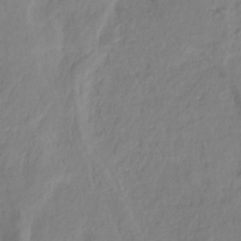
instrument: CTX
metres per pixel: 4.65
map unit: HNhu
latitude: -28.8786
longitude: 67.7478
